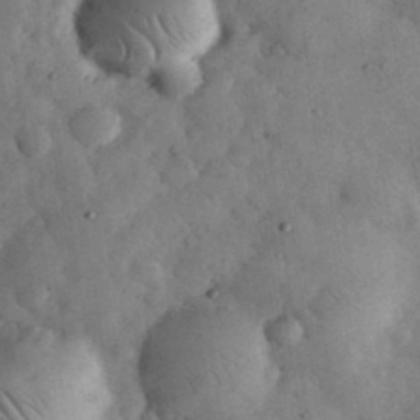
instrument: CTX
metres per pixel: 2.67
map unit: eHh
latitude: 34.3089
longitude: -68.5924
